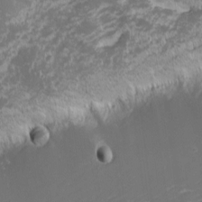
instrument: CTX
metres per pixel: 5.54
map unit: eHh
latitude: -1.6911
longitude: -81.0647
